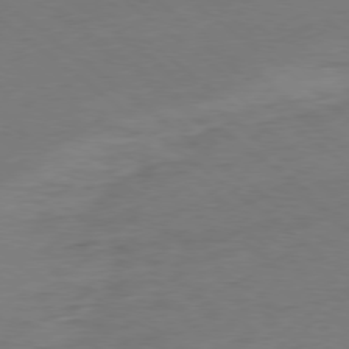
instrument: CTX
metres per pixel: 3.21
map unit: Ap
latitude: -79.2376
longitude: -56.7435
